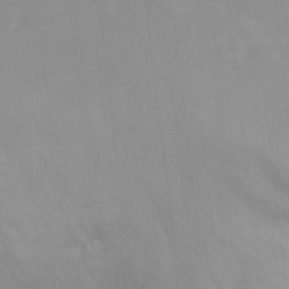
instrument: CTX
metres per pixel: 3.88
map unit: Nhu
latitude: -18.0283
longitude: -46.4790
